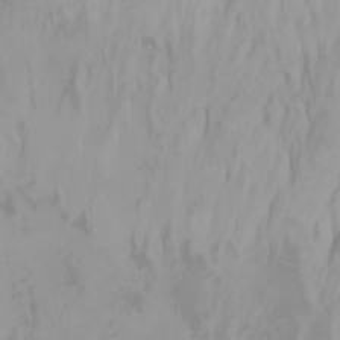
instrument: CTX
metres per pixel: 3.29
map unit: Htu
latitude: -0.5385
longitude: -77.4993
